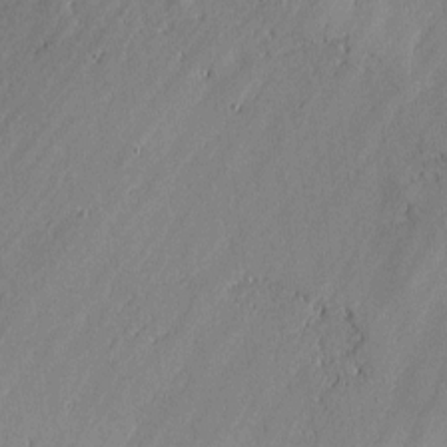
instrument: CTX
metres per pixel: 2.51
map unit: lAvf
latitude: -0.1606
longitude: -107.5749
